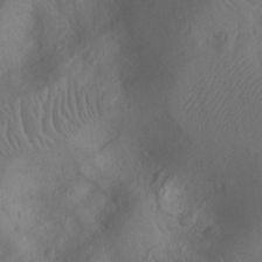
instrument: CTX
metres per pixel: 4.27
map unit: Nhu
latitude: -10.2362
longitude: -21.5560
